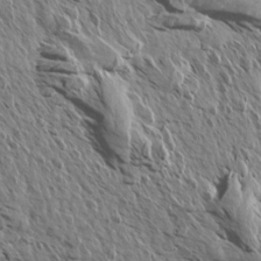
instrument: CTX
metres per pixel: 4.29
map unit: Aa
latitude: 13.9150
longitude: -141.4615
